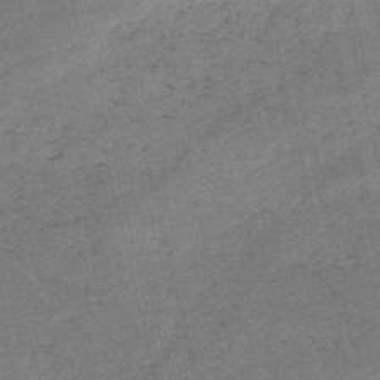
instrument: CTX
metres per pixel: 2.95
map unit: HNb
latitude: -55.0298
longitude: -42.3089
